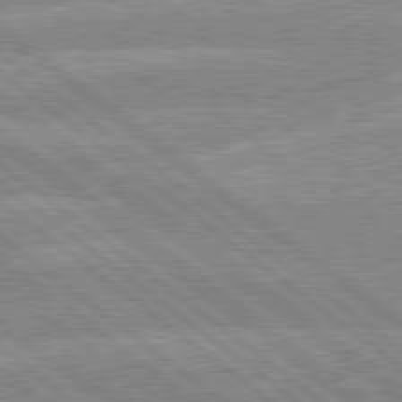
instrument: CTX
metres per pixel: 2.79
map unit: lApd
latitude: 79.1592
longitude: -160.1200
